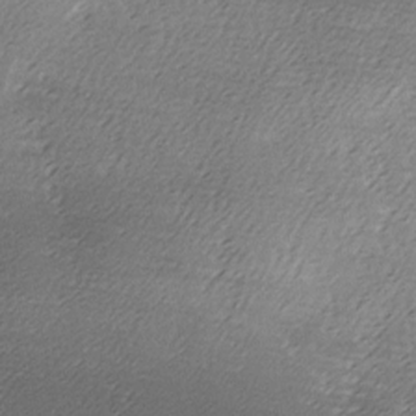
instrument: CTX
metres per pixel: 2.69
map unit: Ave
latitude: -7.2943
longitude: -123.1025
